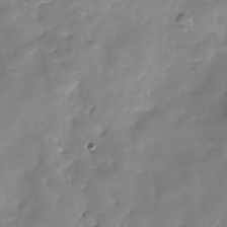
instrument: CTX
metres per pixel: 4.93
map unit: Hve
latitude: -30.6896
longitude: 94.5007
